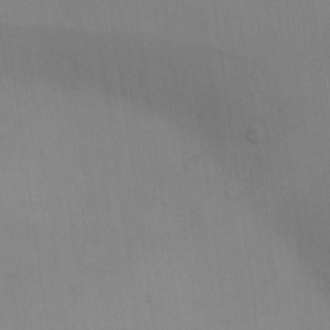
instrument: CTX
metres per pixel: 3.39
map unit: eHh
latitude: -8.7841
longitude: -68.2711
